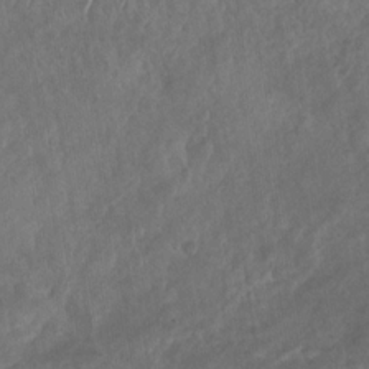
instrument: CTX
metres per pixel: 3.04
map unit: Nhu
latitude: -30.8597
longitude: -62.4979
